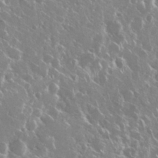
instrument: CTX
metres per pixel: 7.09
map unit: Nhu
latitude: 29.2915
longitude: -60.4412
